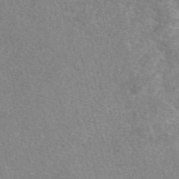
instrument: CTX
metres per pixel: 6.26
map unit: eAb
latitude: 48.1578
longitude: 112.3117
